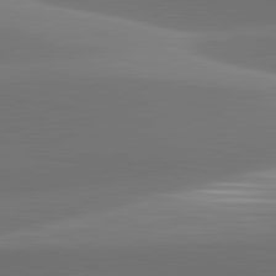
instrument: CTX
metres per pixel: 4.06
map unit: lApd
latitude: 82.0822
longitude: -161.2159
